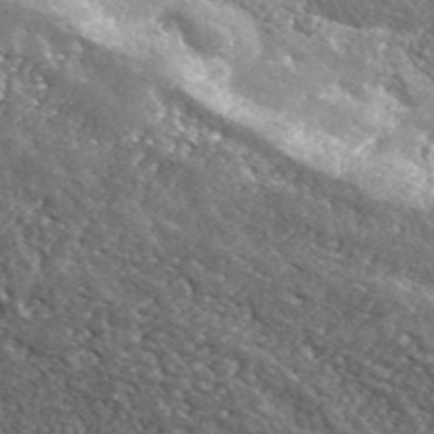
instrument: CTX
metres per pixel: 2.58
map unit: eHh
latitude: 42.3467
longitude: -90.4601
